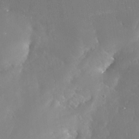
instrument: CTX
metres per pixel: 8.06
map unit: Nhe
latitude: -29.1620
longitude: -110.0633
